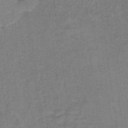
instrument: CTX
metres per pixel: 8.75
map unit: HNb
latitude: -35.6155
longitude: 57.3132
